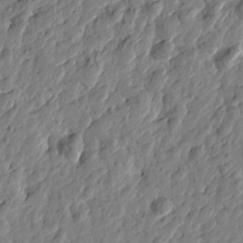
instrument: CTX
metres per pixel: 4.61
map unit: Htu
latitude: -2.6329
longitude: -179.7828
